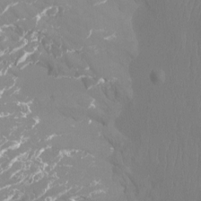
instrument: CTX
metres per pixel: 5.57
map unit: Htu
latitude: -14.3118
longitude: -47.5560
